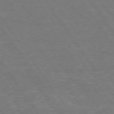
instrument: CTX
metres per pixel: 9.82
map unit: Hpe
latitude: 75.2537
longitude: -142.2334
